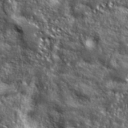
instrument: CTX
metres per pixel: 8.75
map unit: ANa
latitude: 39.6694
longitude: -90.8002
